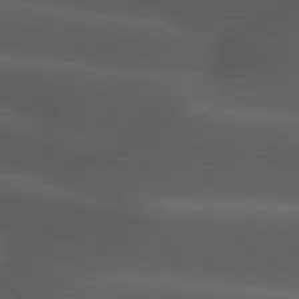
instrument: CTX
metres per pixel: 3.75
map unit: lApd
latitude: 77.6316
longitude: -53.5749
